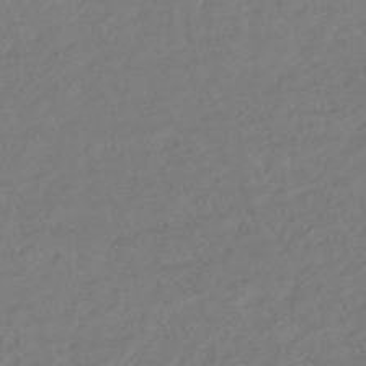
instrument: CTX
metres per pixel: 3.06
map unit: HNhu
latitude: -45.3321
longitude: 98.5196
